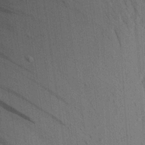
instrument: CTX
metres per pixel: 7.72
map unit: Aa
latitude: 22.1011
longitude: -144.3089
